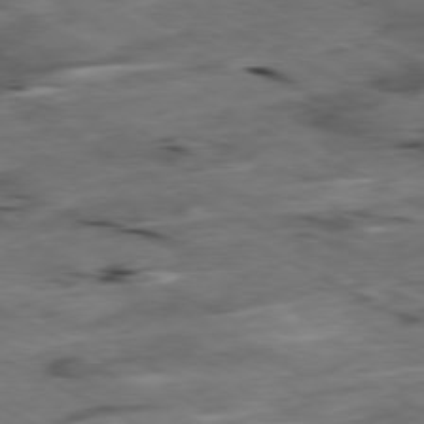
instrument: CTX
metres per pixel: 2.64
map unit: Ap
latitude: -79.3698
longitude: -68.4223
